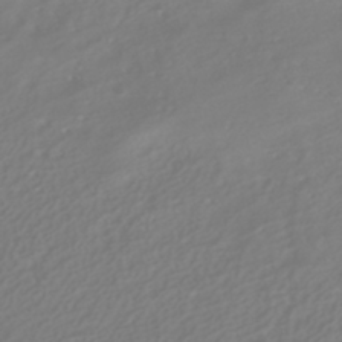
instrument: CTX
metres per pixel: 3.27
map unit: HNhu
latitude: -40.5385
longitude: 100.6707
